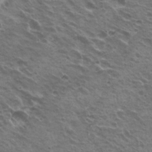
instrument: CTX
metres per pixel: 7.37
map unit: Hto
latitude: 21.8773
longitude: -31.6316
